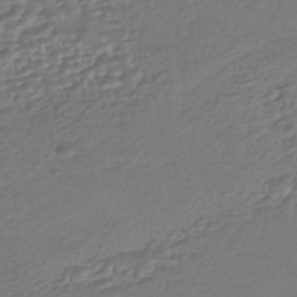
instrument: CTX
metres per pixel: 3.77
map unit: HNhu
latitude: -44.5196
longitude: 95.4265
